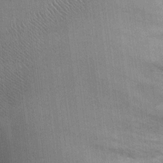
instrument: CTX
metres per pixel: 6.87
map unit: Ht
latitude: -2.5006
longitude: -14.0444
